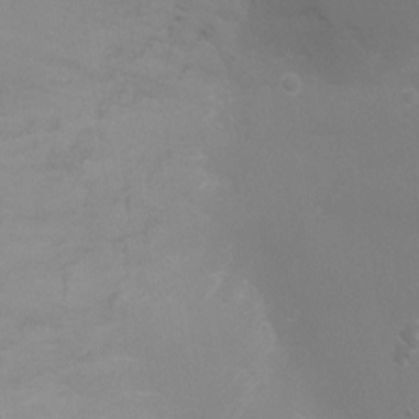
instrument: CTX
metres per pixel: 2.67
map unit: Ht
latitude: -4.3873
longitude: -26.1578
